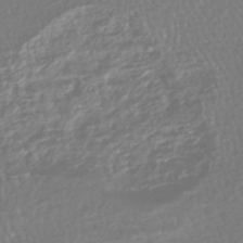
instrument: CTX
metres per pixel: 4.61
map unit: HNhu
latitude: -45.0486
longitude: 98.8408
